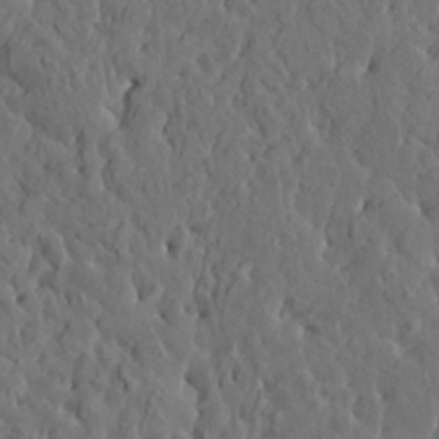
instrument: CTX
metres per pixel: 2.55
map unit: HNhu
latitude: 6.5924
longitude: -0.5734
